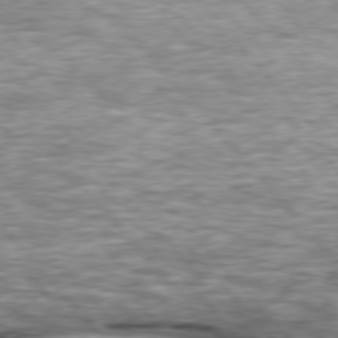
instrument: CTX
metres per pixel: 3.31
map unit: lApd
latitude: 76.4412
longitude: -49.4426
